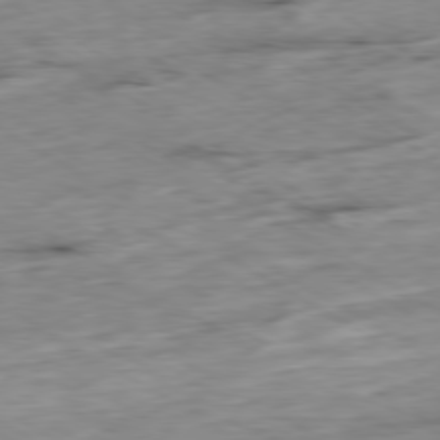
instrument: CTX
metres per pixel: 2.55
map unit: Ap
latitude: -79.9178
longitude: -88.2334
